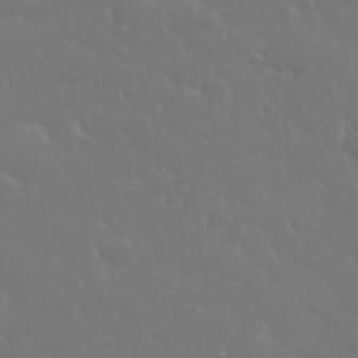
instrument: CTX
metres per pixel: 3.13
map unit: eHh
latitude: 33.3482
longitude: -60.5168
